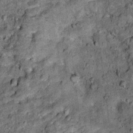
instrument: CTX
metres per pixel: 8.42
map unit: Ht
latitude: 11.9906
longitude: -38.8569
